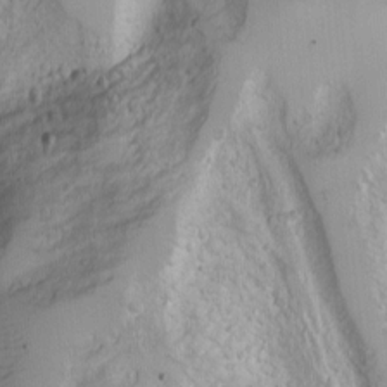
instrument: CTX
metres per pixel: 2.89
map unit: Nhu
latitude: -4.2550
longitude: -87.0269
